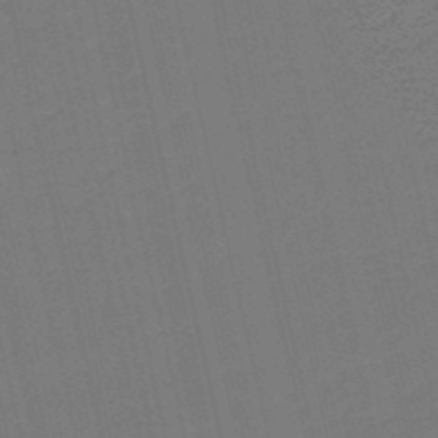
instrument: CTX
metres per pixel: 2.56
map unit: eHb
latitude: -48.1984
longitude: 88.5951
